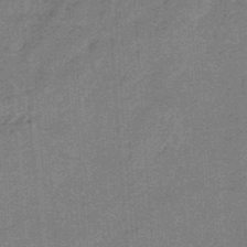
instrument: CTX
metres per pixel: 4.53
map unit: HNb
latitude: -34.9353
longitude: 57.3887
